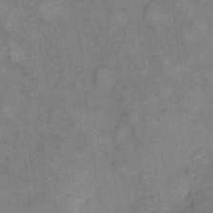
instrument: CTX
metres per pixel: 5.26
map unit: eHh
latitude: 8.0444
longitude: -62.7247
